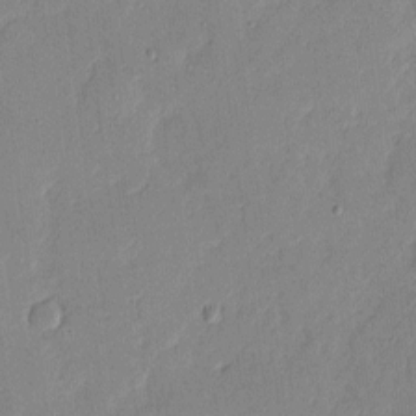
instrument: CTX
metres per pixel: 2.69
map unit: eHh
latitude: 5.9339
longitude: -72.3279
